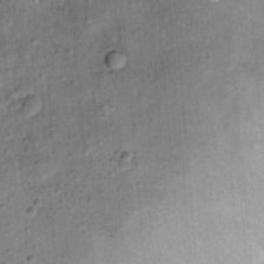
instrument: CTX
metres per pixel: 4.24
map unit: Ht
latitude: 11.1214
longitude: -37.8961
